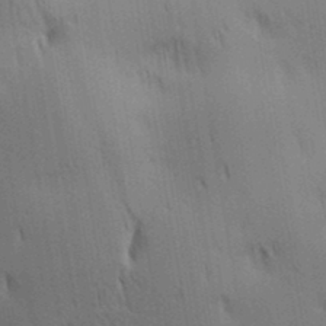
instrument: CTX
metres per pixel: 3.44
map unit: lAa
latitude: 11.3104
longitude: -108.3278
